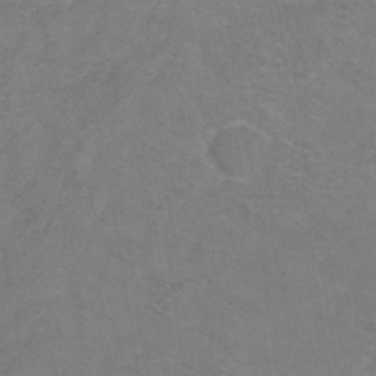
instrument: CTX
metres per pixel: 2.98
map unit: Hve
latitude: -33.8801
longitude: 91.0676
